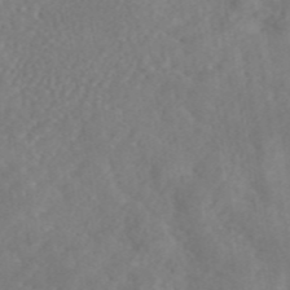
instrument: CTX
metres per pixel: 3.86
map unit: eAb
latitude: 46.0633
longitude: 127.1809
